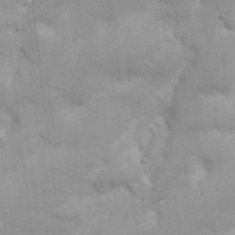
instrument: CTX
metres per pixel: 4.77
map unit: Nhu
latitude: 17.8394
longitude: -73.9151
